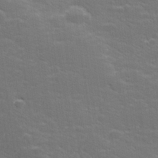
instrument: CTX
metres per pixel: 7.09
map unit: lHvf
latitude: 26.1578
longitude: 141.9556
